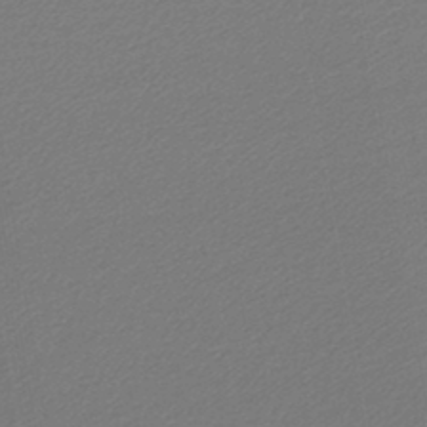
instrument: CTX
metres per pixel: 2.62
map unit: lHb
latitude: -43.5210
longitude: 60.3873
